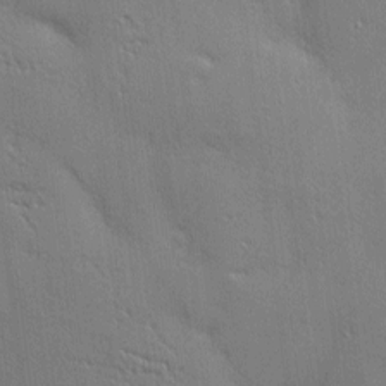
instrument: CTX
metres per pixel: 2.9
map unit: Nhu
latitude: 1.6127
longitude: -75.1214
